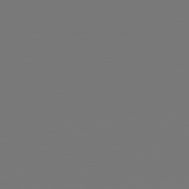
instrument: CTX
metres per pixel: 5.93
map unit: Hpe
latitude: 78.3090
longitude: -163.3671
